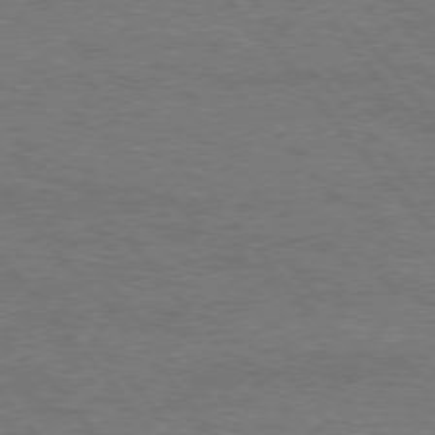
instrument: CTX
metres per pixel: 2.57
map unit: Hpe
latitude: 75.5371
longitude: -151.8961
